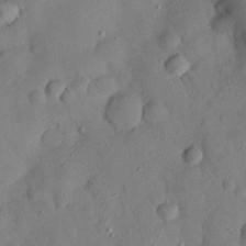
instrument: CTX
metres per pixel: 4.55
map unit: Nhu
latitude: 26.0822
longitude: -72.8191
